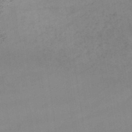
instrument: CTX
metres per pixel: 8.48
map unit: lHb
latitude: -44.0094
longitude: 66.9164
